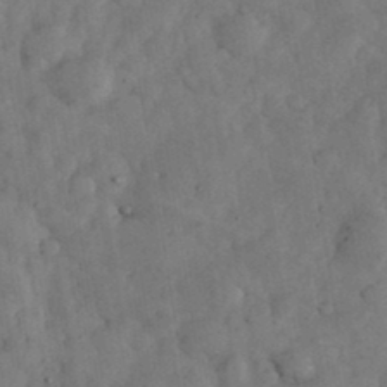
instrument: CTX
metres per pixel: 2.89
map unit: eHh
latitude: 35.0269
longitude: -68.9136
